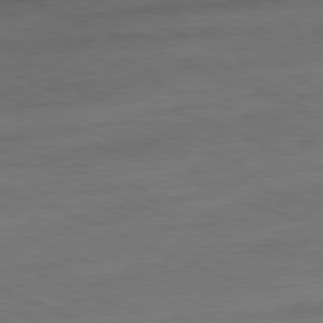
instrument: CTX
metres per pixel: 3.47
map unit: Ap
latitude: -81.9556
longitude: -83.9528
